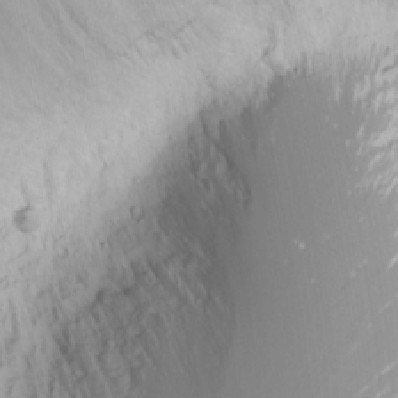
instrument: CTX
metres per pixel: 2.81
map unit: Nhu
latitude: -1.1620
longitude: -80.3089
